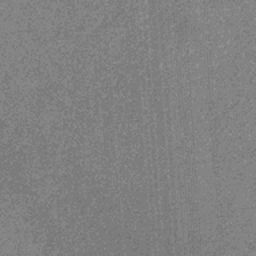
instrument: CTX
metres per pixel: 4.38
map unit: eHb
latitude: -31.5777
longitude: 69.6343
